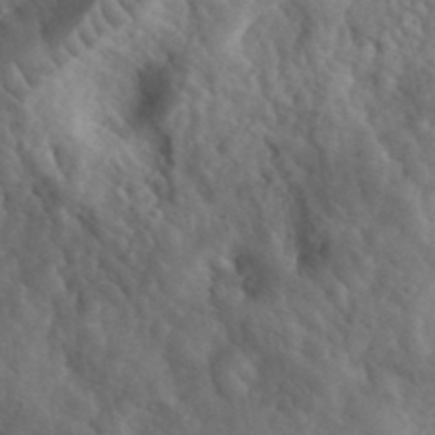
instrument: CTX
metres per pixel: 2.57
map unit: eHh
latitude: 33.3482
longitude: -78.0633
